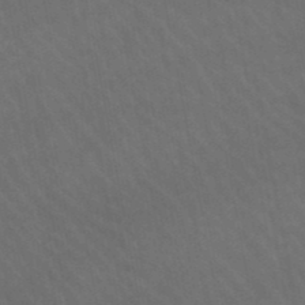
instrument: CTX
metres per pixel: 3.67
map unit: lHb
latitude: -46.2550
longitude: 76.9731
